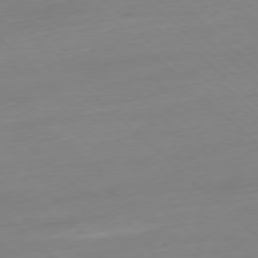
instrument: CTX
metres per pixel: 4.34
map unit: Ap
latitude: -78.1605
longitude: -61.5938
